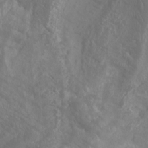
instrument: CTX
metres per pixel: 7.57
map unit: Aa
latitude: -8.3873
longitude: -78.1011
